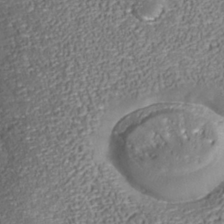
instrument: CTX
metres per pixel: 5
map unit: Nhu
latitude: -38.8030
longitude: -85.7828
